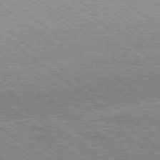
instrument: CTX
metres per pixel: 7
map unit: Ap
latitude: -79.3131
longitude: -100.1578
